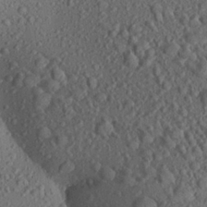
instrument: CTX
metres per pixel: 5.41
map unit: Aa
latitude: 23.9339
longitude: -144.6112
